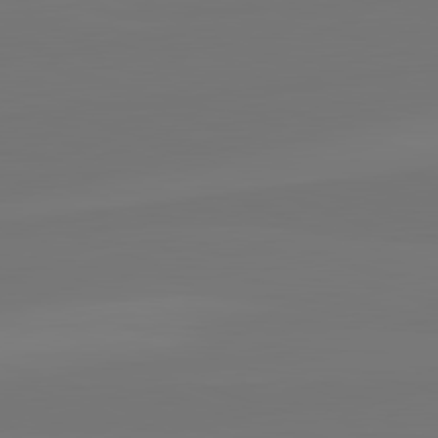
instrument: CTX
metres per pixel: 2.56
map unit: lApd
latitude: 82.5545
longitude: 152.7841
